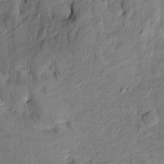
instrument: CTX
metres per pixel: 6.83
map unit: Htu
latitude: -8.8408
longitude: 177.7289
